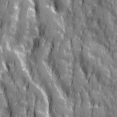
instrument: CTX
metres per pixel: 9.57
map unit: Ave
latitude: 20.3090
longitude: -132.7624
